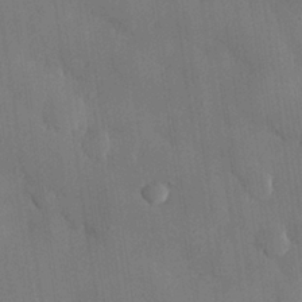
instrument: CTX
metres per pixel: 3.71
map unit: eHh
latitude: 28.1011
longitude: -79.3293
